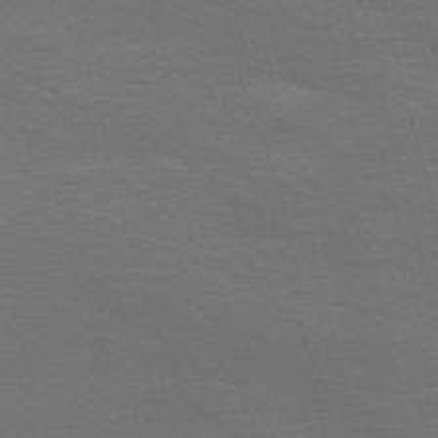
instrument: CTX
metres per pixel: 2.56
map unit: Nve
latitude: -56.6329
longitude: 54.3306
